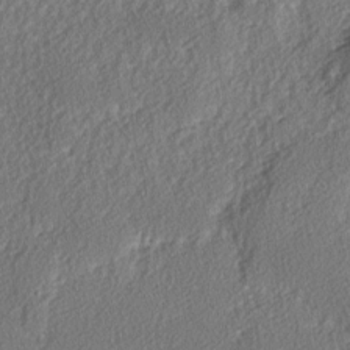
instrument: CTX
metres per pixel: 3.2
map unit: lAvf
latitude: -3.7477
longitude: -108.2711
